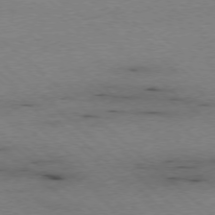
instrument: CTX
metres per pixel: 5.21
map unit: Ap
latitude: -77.7100
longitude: -86.1011
